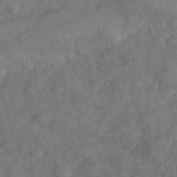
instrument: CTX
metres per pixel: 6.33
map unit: eHh
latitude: 37.6505
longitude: -67.7449
